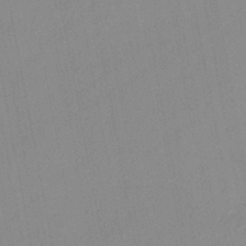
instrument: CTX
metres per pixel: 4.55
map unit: lHb
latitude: -44.3495
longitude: 73.3132
